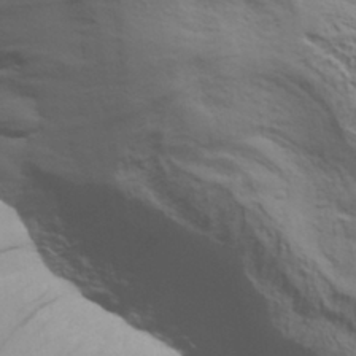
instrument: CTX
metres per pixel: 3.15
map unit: Aa
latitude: 30.4034
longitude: -134.6301
